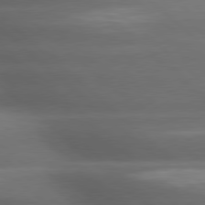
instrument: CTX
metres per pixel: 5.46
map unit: lApd
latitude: 79.1970
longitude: -116.9514
